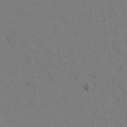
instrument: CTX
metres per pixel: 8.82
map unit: lAvf
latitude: 16.8002
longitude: -127.0081
